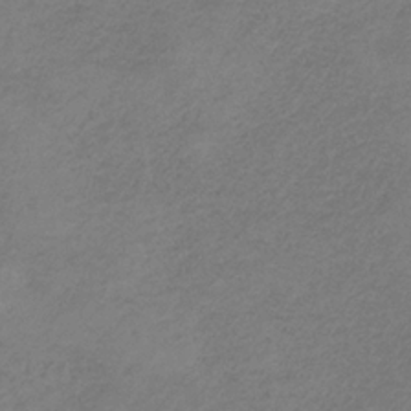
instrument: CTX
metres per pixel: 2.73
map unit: HNb
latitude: -33.9178
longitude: 61.2943
